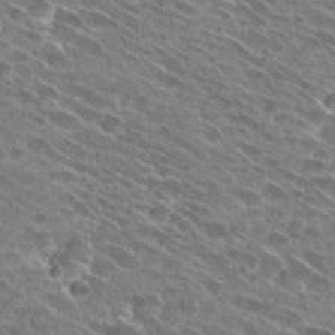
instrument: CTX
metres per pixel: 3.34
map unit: Hto
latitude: 28.5168
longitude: -45.0458
